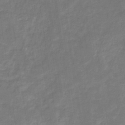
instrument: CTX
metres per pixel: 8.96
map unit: eHb
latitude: -33.0109
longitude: 73.0297
